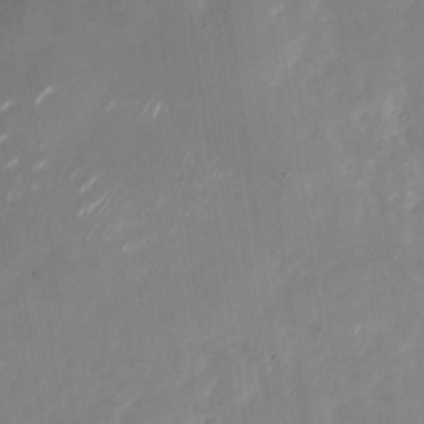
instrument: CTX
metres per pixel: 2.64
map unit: Nhu
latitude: -27.7855
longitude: -74.4223
